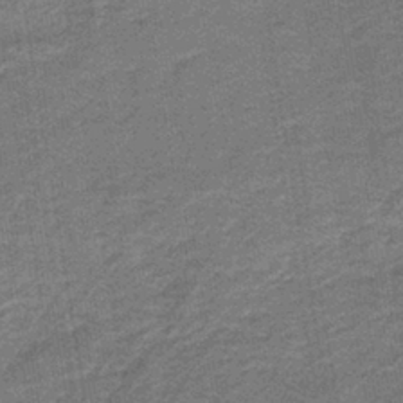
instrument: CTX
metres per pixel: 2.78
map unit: HNb
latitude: -39.7667
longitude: 50.7274
